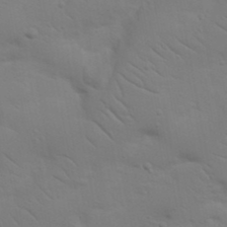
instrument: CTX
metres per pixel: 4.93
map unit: Nhu
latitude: 23.5560
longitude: -73.3482
